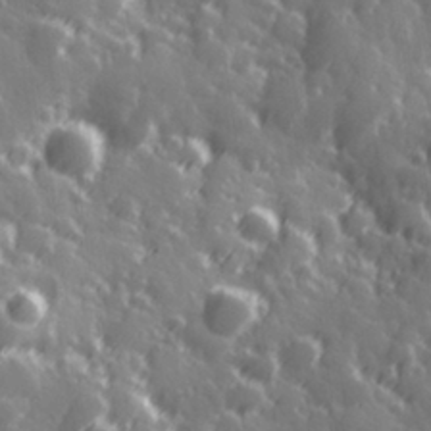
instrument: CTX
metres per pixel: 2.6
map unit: Hve
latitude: 28.1767
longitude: 146.7841
